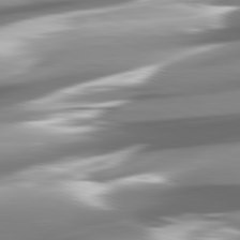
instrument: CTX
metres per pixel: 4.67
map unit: lApd
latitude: 82.4034
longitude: -147.4616
